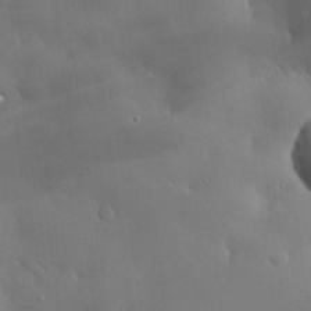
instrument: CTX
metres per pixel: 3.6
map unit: eHh
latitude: 29.9528
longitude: -81.8394
